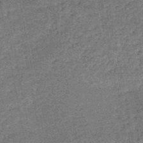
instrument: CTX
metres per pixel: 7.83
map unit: HNb
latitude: -51.2376
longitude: -49.7450
